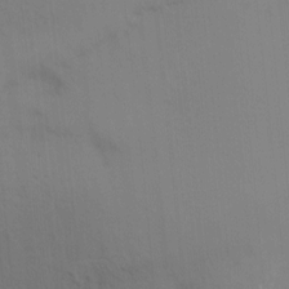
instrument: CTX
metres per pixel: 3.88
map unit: Ht
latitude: -15.5399
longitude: -51.5560
